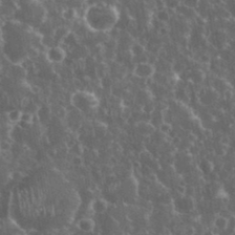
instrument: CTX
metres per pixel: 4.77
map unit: eHh
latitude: 34.1577
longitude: -60.3467
